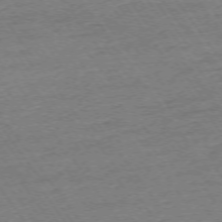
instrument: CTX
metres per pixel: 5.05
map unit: Ap
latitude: -74.2173
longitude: -82.7246
